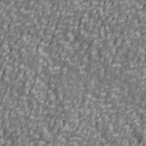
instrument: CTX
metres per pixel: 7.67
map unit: Ave
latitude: 40.8191
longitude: -112.5924
